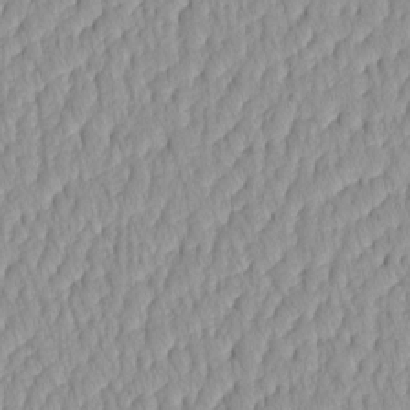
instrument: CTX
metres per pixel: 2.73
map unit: HNhu
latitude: -4.5573
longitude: 14.0850
